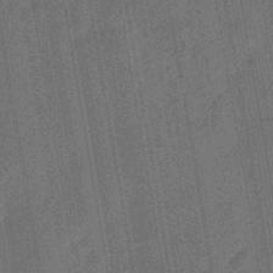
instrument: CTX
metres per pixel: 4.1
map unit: eHb
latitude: -46.3684
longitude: 85.4265
